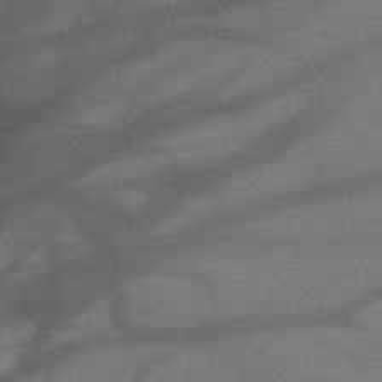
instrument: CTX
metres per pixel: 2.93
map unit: HNb
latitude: -51.8800
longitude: -43.2726
